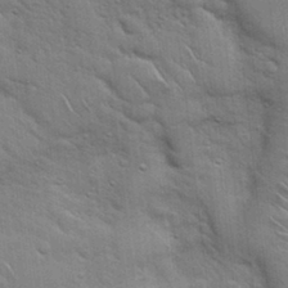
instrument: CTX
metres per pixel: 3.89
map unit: Hto
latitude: 18.5168
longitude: -51.9150
